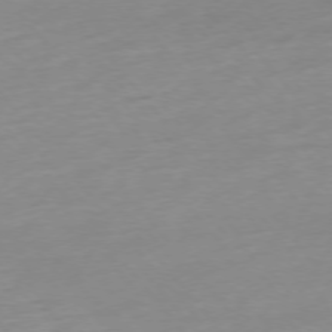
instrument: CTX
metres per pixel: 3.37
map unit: Hpe
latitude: -76.0472
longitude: -15.2537
